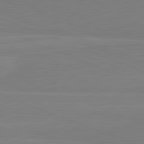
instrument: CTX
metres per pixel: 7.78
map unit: lApd
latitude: 81.8961
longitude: 164.6141
